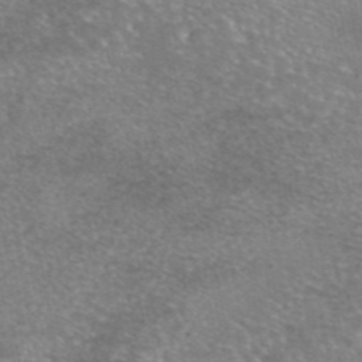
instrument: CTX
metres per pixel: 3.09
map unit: eAb
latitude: 45.6316
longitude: 103.6155
